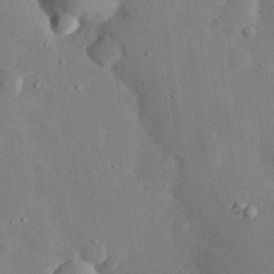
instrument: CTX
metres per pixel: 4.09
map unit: eHh
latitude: 29.6127
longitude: -80.8002
